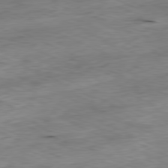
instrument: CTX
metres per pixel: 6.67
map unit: Ap
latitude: -81.1620
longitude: -97.0269
